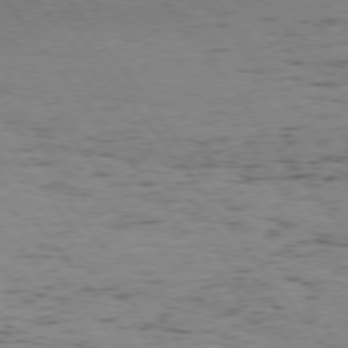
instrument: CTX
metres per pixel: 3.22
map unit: Hpe
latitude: 75.1592
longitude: -143.2726
